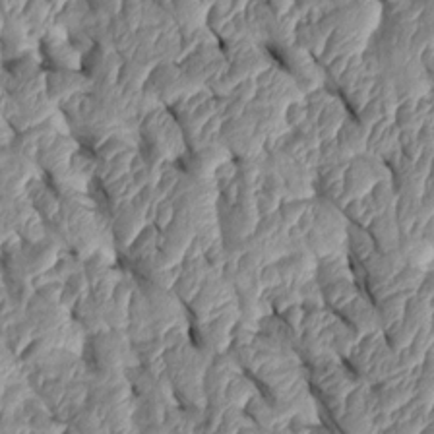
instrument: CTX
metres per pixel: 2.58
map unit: Htu
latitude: 1.8961
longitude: 148.0472
